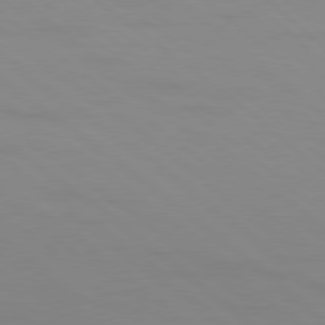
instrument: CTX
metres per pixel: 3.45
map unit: Ap
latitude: -79.6721
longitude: -56.2900
